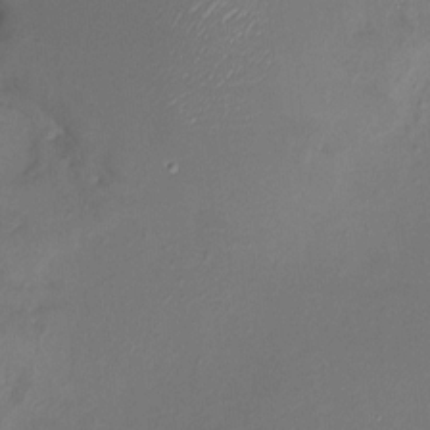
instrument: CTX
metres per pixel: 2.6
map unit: HNhu
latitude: 6.1578
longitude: 6.7463
